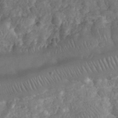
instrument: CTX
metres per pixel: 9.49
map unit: eHh
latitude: 38.0444
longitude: -58.4790
